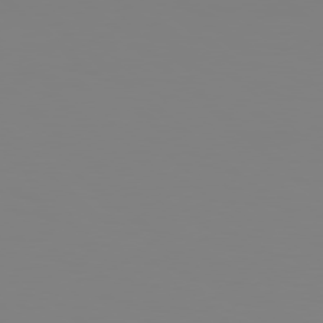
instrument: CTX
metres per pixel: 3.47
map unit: Hpe
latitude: 78.6113
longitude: 178.4440
